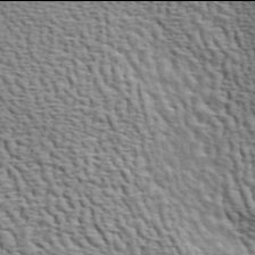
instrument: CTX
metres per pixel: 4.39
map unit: ANa
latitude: 45.9906
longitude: -84.4979
